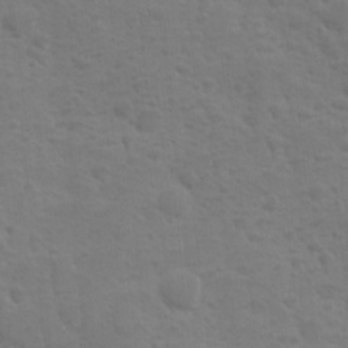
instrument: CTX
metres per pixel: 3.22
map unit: Ave
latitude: 10.2523
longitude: -104.0444
